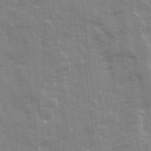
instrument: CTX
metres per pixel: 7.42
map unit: Ave
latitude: 21.9339
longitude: -133.6316
